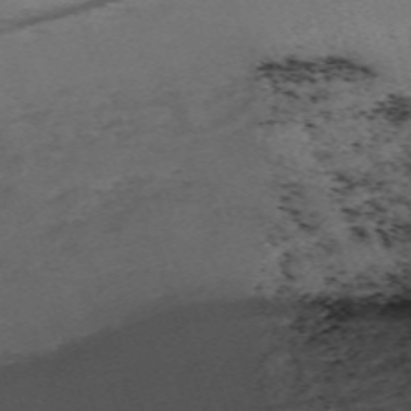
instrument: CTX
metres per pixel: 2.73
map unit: eHh
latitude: -62.5196
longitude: 51.7855
